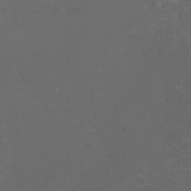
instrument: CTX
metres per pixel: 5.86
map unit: HNhu
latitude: -1.8045
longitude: -4.3467
